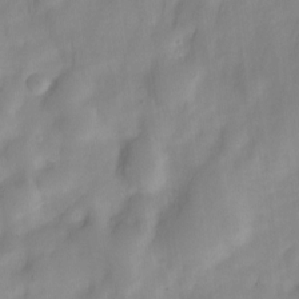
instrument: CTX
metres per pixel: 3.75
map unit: Nve
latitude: -21.7288
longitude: 107.8045
